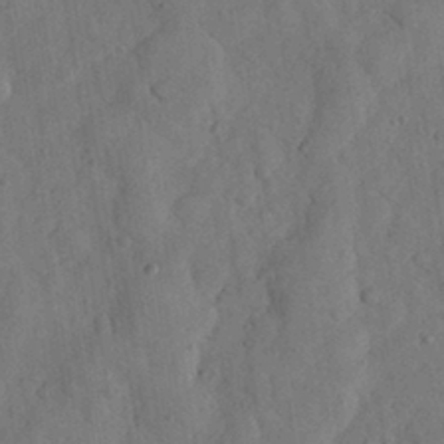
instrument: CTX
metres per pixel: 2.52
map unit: eHh
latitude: 29.0080
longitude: -76.2900
